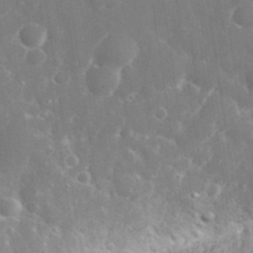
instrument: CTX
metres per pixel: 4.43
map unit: eHh
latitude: 31.6505
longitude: -59.4426
